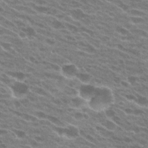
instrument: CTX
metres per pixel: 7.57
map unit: Hto
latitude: 24.9324
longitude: -41.6504
